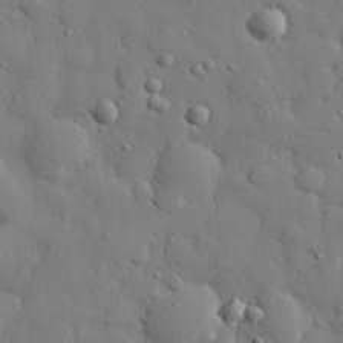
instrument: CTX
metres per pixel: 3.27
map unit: eHh
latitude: 27.7828
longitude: -78.3656
